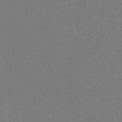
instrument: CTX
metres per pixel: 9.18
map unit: eHb
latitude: -46.9730
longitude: 80.1795
